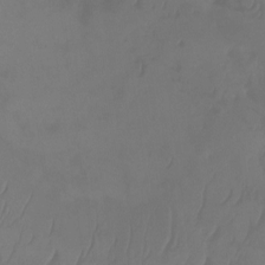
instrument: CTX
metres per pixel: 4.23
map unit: Htu
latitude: -14.3496
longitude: -49.4615
